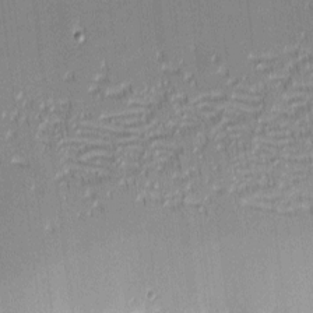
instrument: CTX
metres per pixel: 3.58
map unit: eHh
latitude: -2.3495
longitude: -82.8002
